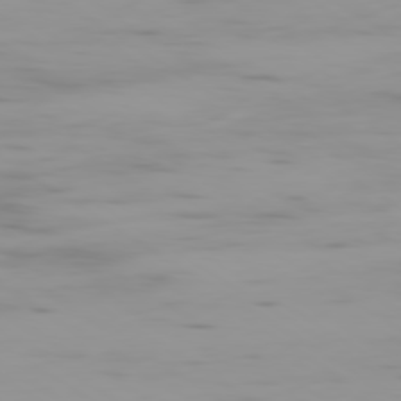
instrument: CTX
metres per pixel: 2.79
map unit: Ap
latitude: -80.0094
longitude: -58.7246
